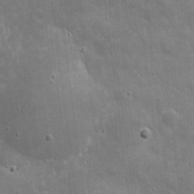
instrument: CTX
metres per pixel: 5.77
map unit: eHh
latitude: 4.4412
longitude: -70.6868
